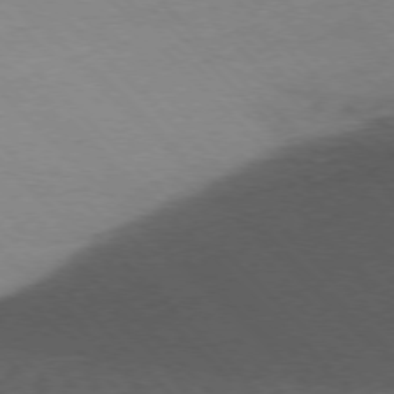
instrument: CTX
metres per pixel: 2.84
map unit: Ap
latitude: -77.3321
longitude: -86.0255
